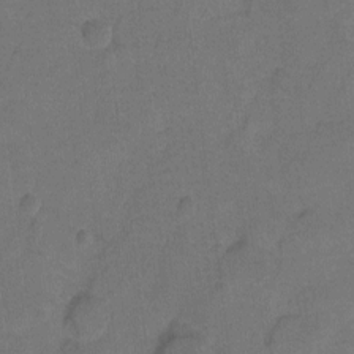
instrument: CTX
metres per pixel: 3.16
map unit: Hto
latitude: 3.4615
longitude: -32.9136
